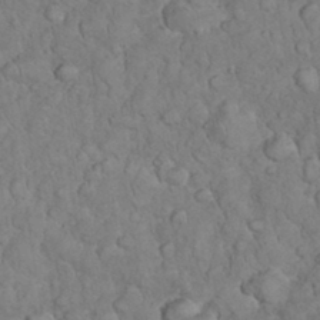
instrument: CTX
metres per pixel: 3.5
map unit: eHh
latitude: 33.3482
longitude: -64.7246
